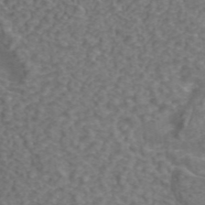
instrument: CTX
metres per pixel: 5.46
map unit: ANa
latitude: 43.7072
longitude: 26.0849
